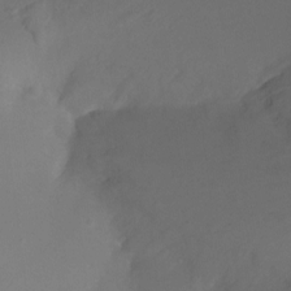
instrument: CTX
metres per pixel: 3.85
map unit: Ht
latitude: -13.3699
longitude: -44.2900
